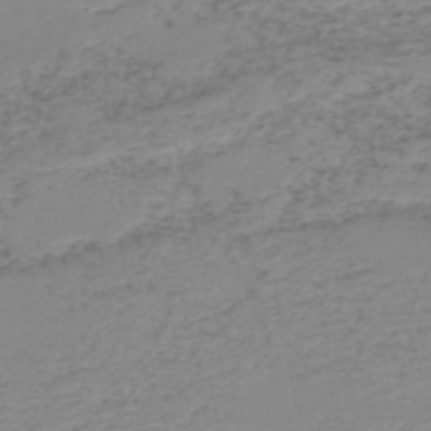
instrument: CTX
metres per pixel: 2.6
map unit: HNb
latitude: -52.0661
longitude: -52.7246
